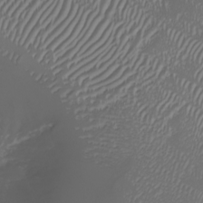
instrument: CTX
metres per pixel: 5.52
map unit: Nhu
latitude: -7.9745
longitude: -91.0270
